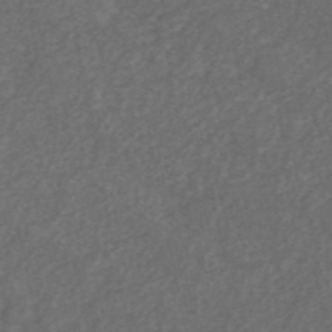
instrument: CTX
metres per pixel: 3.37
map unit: ANa
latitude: 45.9339
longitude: 26.9730
